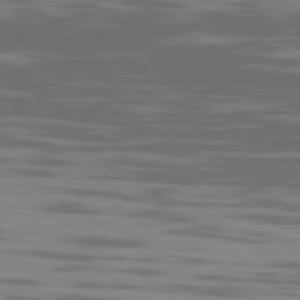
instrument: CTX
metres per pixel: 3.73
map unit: Ap
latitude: -78.9919
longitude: -103.9150
